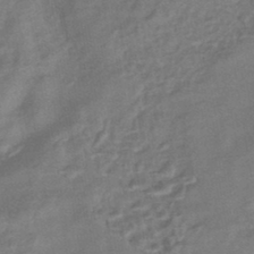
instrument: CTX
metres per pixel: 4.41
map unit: eHb
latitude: -42.8785
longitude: 83.6911
